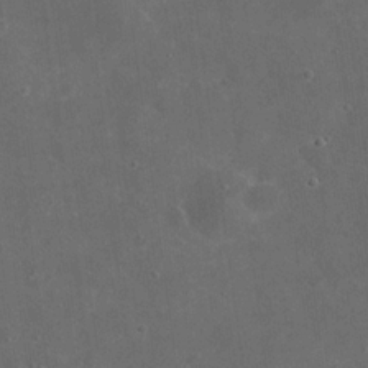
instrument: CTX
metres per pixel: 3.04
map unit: eHh
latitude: 19.9717
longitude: -65.5560
